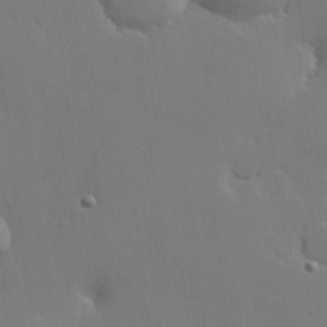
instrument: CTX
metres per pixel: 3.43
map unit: lHvf
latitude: 21.3860
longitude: 145.8045
